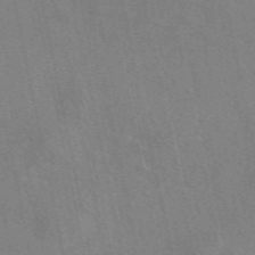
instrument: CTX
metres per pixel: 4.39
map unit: eAb
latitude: 50.1577
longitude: 116.2172
